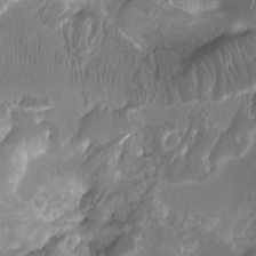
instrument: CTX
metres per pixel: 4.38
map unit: Ht
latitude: -2.2550
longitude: -16.5924
